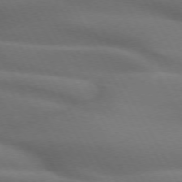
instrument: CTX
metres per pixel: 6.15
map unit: lApd
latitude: 72.1956
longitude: -51.1214
